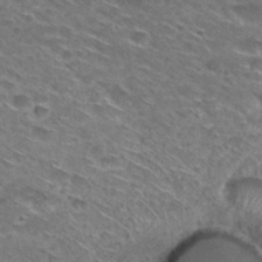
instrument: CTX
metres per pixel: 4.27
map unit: Hto
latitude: 29.2348
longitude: -46.7247
